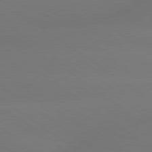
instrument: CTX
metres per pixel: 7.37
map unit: lApd
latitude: 79.5182
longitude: -151.2537
